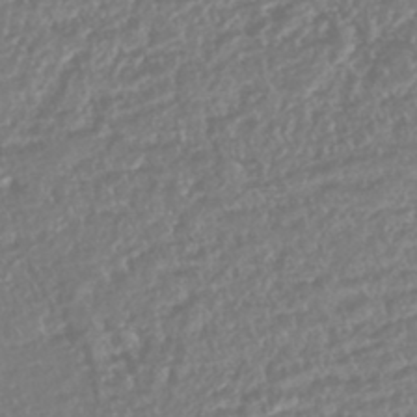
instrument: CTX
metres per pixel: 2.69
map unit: HNhu
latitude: -44.0094
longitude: 104.1417
